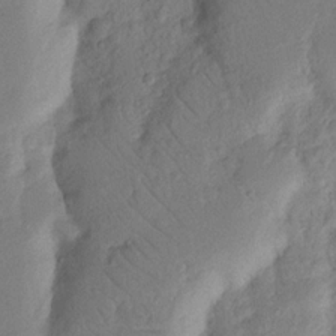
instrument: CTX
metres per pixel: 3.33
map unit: Nhu
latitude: 18.2333
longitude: -76.9324
